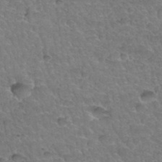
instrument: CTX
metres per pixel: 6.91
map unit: Hto
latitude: 35.1592
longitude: -46.8947
